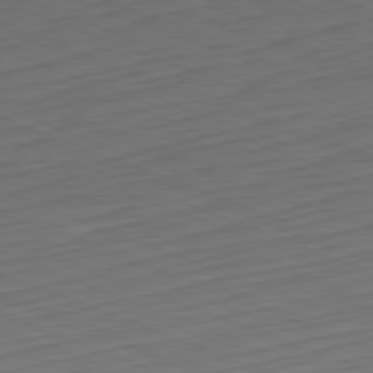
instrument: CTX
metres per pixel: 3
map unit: Hpe
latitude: -82.2550
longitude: 14.9353
